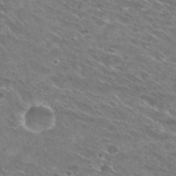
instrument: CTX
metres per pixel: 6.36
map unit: Hto
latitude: 30.0444
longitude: -44.3467
